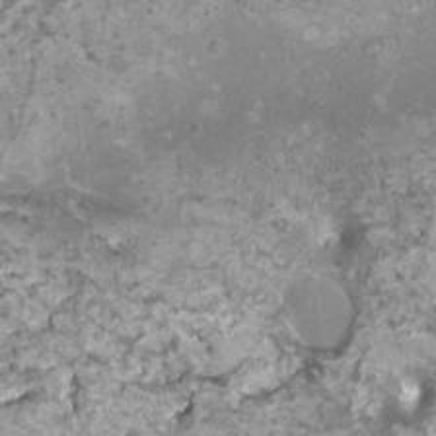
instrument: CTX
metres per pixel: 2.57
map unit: HNhu
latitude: 0.1011
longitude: 1.5399
